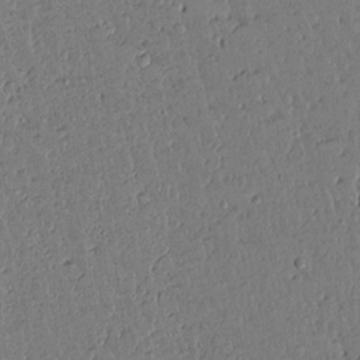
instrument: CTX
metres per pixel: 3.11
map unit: lAvf
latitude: 14.7625
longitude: -127.2348
